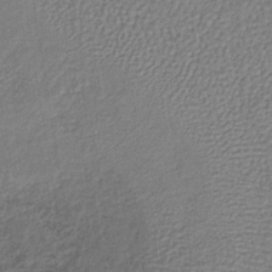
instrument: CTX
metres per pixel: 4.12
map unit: lHb
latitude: -39.2943
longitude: 61.4454
